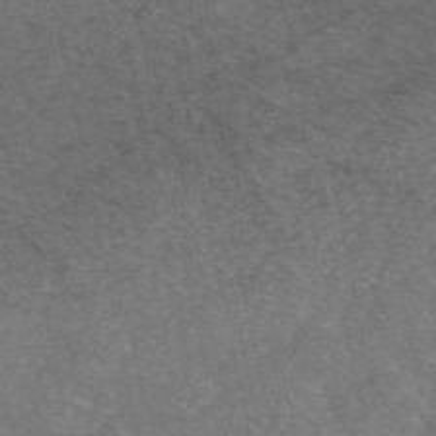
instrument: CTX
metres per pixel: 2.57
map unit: eAb
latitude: 47.0648
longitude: 105.1809
